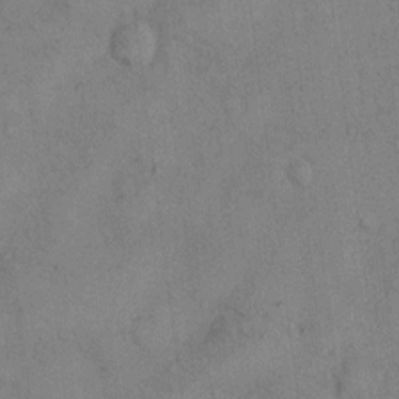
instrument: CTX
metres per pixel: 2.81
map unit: Hto
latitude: 11.5938
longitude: -59.3671
